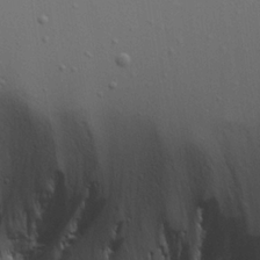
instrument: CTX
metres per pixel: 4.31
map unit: Aa
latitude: 19.1403
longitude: -126.1956
